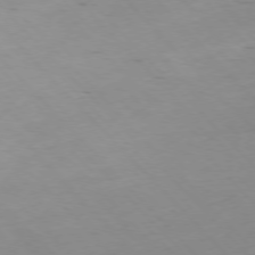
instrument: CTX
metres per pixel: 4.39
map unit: Hpe
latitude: -77.1242
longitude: 12.3117
